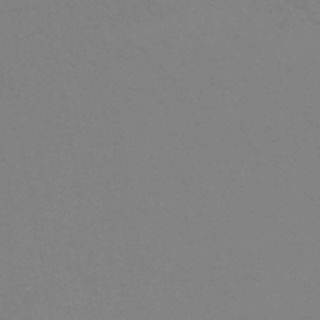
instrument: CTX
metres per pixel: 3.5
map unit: HNhu
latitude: -44.7652
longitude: 90.5574
